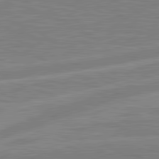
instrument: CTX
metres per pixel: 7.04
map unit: lApd
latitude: 81.1025
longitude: -168.2334
